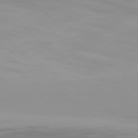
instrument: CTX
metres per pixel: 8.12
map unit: Hpe
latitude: 77.4804
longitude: -136.0255
